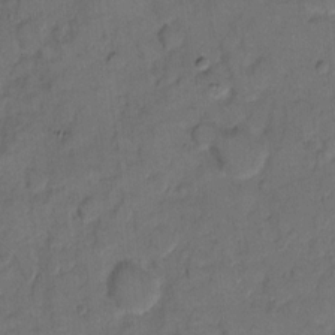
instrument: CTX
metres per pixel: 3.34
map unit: eHh
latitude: 8.5168
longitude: -64.1389
